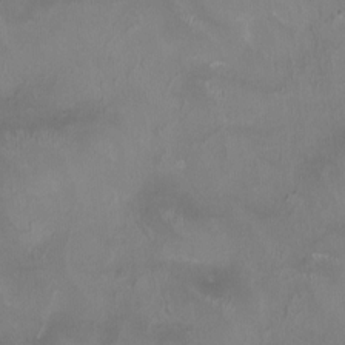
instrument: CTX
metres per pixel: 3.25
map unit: HNhu
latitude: 0.3845
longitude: -3.4048
